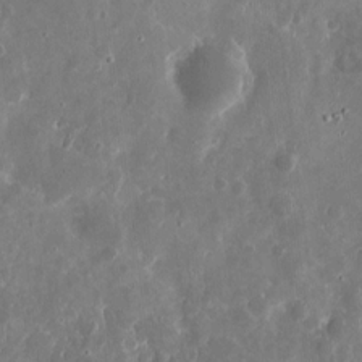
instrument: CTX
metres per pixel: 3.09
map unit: eHh
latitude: 11.1781
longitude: -71.8961
